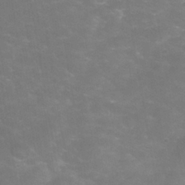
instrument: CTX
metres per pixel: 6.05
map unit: Hve
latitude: -30.8408
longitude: 95.2753
